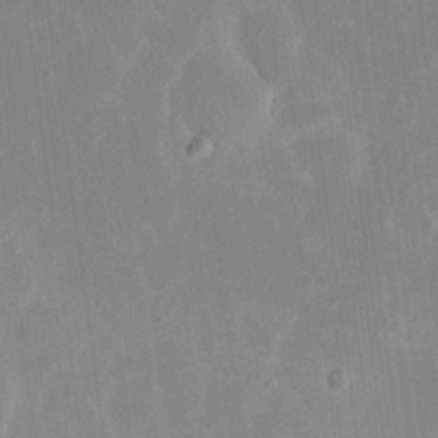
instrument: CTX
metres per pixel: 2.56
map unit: eHh
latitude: 19.5371
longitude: -70.7246
